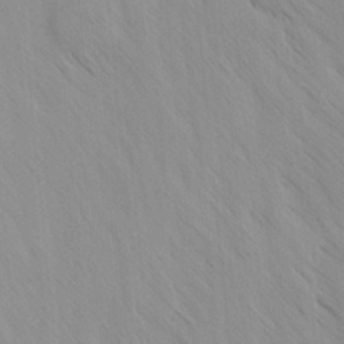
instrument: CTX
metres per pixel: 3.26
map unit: Ave
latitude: -1.0676
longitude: -112.8569
